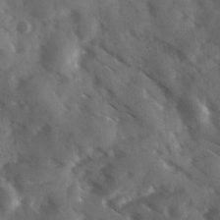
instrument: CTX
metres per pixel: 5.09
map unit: Ave
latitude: 17.8017
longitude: -131.1781
